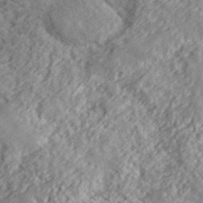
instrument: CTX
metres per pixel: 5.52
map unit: lHvf
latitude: 38.0822
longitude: -87.8394
